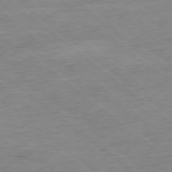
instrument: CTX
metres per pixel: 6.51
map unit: Ap
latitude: -77.8611
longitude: -83.1592
